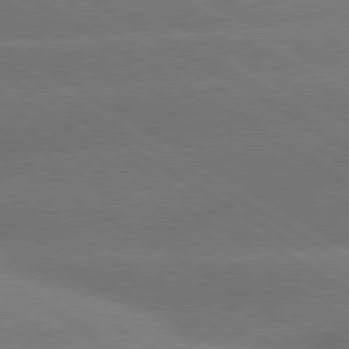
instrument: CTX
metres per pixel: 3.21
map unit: lApd
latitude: 79.9717
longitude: -152.7813
